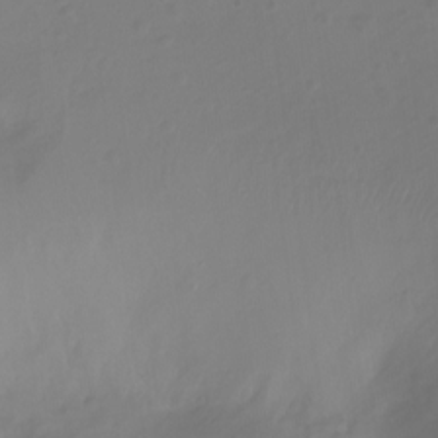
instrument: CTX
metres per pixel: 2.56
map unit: Nhu
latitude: -12.5007
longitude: -62.2145
